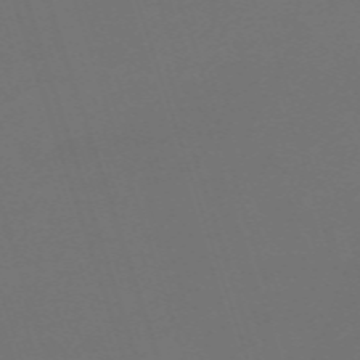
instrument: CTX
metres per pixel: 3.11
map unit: eHh
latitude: -63.6910
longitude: 51.5021
